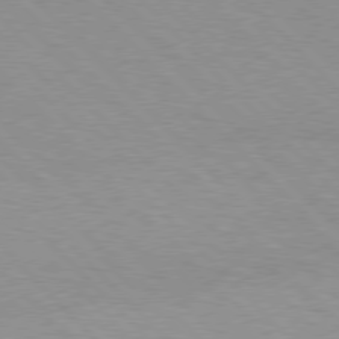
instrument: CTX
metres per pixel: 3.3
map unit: Hpe
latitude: 77.0080
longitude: -152.6491
